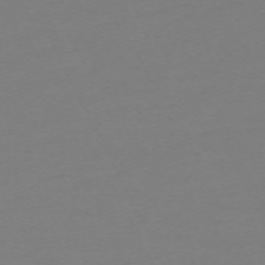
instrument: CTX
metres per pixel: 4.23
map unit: Hpe
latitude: -70.6708
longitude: 16.7464
